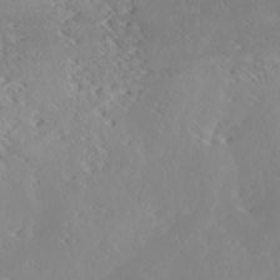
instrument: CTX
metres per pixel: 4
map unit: Ave
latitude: 17.8394
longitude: -137.7450
